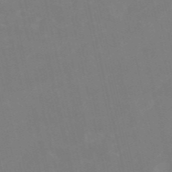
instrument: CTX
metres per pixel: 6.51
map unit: HNb
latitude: -54.5385
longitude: -35.2348
